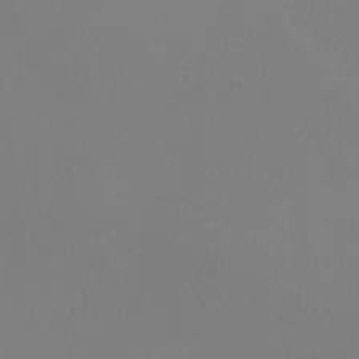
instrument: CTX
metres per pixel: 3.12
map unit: Nhu
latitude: -7.9367
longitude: -94.7813
